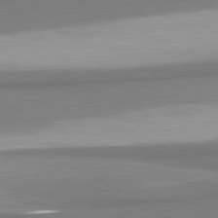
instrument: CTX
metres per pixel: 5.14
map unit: lApd
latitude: 81.2915
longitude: 167.3321
